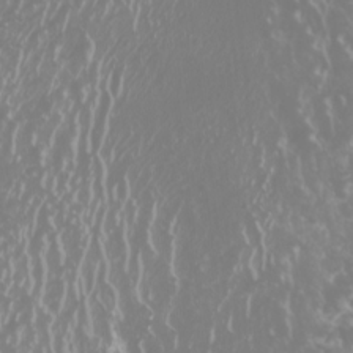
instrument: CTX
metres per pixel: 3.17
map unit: Htu
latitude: -5.3131
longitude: -74.3656
